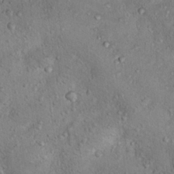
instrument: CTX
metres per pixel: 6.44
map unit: Hto
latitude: 15.7261
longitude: -30.3845
